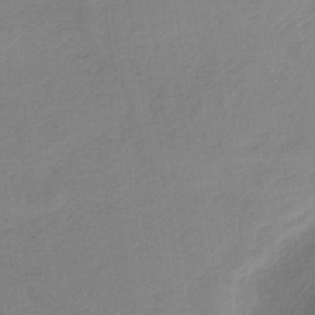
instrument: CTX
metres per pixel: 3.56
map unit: HNb
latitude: -33.7100
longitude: 64.3684
